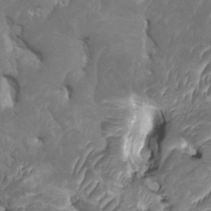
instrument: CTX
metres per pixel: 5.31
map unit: HNhu
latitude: 2.1389
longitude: -1.0269
